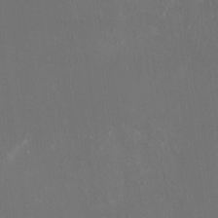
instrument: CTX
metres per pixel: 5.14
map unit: HNhu
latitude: -0.0850
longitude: 4.4440
